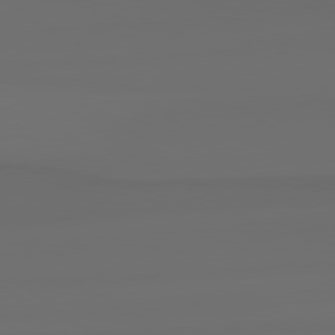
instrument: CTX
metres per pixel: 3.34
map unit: Hpe
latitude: 78.4979
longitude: -134.6301
